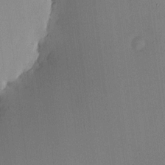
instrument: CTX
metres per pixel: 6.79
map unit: HNhu
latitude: 10.4979
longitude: 16.0661
